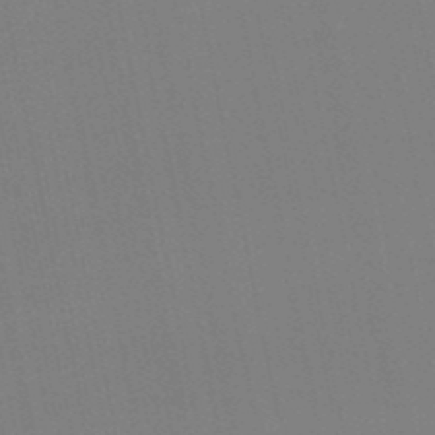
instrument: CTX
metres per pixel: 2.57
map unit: lHb
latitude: -50.1039
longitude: 70.8597
